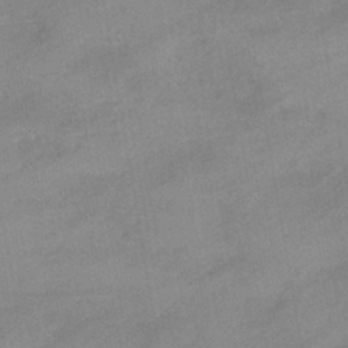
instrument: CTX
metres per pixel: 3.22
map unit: eHb
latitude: -40.6896
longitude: 83.8989
